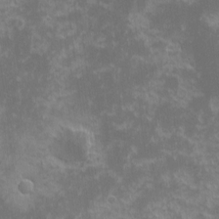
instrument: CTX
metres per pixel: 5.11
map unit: eHh
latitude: -1.8423
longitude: -86.2333
